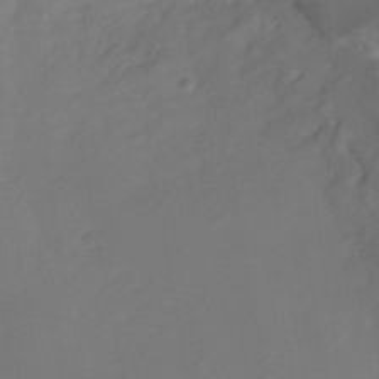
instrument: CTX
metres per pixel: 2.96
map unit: HNhu
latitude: -26.7085
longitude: 74.1417
